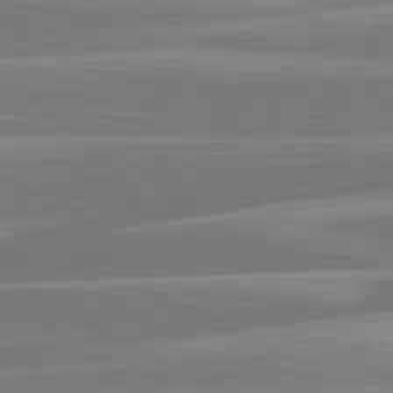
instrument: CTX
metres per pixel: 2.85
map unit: lApd
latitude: 81.2915
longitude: -131.1026
